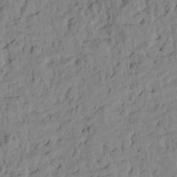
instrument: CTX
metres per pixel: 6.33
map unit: Htu
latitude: -2.1038
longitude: 179.4454
